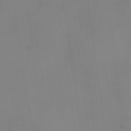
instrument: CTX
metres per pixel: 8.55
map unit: eHh
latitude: -22.8786
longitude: 15.0865
